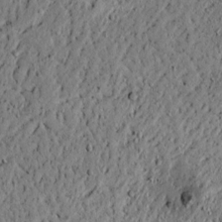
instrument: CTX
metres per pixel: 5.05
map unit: lAvf
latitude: 4.8380
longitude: 166.7274
